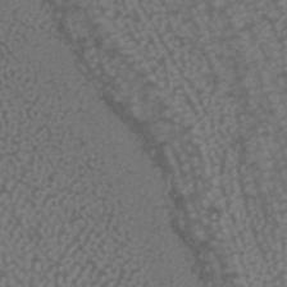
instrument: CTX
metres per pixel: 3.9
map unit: ANa
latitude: 38.7624
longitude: 29.1242
